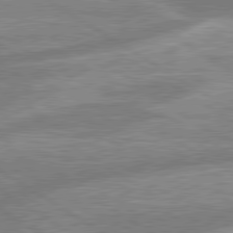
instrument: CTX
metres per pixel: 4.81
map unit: lApd
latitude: 80.2711
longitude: -164.8191
